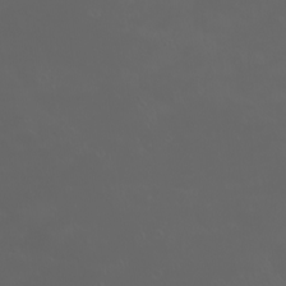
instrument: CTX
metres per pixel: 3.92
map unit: eHh
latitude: -2.3873
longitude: 19.6344
